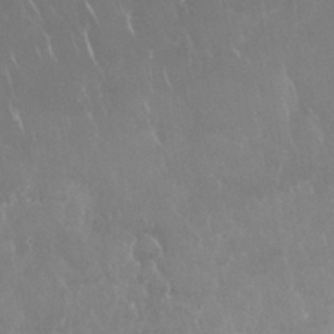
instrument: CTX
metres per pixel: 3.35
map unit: Nhu
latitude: 28.2522
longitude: -63.3860
